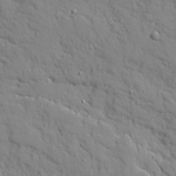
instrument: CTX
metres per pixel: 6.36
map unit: Ave
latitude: 10.2334
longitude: -101.5560
